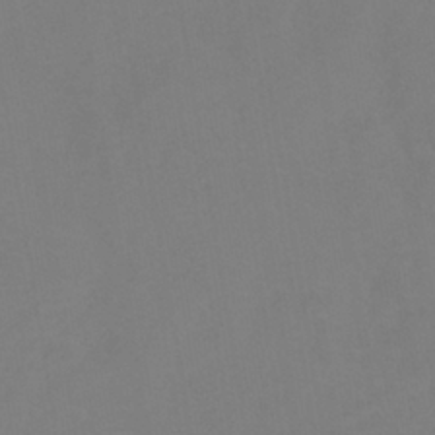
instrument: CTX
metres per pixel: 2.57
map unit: lHb
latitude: -37.8800
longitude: 74.4251
